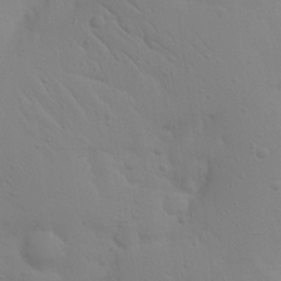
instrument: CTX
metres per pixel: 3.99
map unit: Nhu
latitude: 22.9136
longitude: -73.7450
